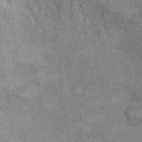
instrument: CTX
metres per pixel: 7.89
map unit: Hto
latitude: 10.0822
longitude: -37.0458
